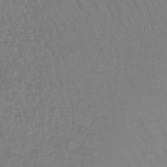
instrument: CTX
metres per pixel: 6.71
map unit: lHb
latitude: -44.1984
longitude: 65.9556
